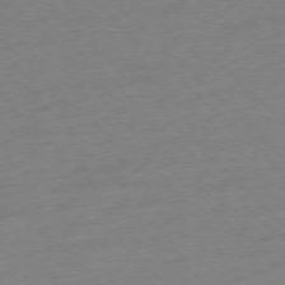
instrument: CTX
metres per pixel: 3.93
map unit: Ap
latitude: -77.0297
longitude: -62.6113
